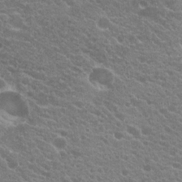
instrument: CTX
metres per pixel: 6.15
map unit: Hto
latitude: 20.1578
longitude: -34.6679
